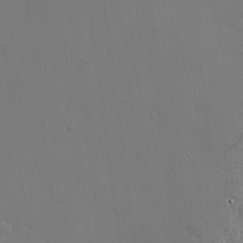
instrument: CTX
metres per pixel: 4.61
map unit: lHvf
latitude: 21.3293
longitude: 145.8045
